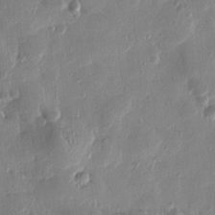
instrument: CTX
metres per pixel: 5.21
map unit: Htu
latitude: 1.4237
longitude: -177.8205
